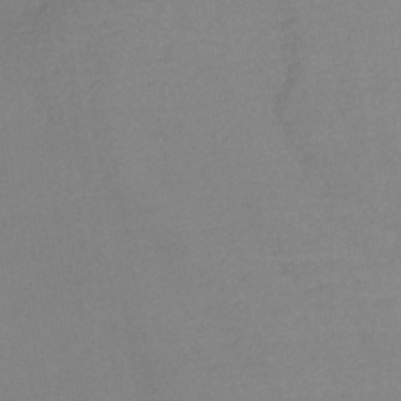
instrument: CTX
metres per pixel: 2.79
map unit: lHb
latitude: -41.5021
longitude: 73.4832
